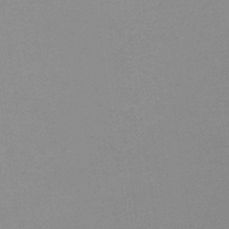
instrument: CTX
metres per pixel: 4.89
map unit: HNb
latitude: -45.3510
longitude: -43.0270
